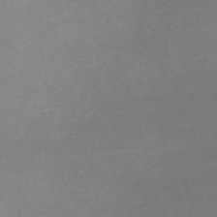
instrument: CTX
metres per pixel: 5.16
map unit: Nve
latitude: -56.3684
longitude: 61.3321
